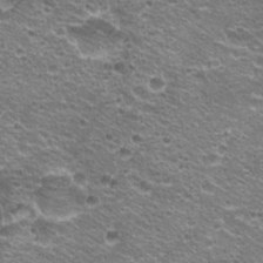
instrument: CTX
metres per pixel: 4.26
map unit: Hto
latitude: 21.8584
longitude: -32.8569
